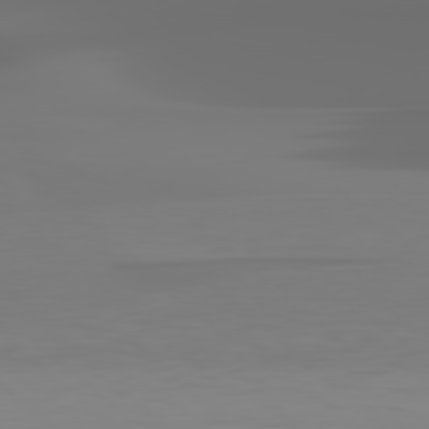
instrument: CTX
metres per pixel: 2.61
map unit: Hpe
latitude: 78.3845
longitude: -137.0081
